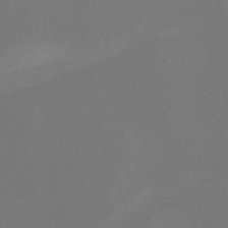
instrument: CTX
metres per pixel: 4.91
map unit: HNb
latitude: -45.0864
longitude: -44.4223
